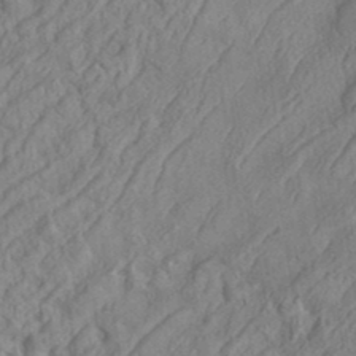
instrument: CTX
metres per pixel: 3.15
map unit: eHh
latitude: 36.6113
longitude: -137.4805
